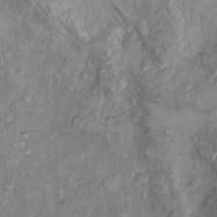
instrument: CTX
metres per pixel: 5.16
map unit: Nhu
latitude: 9.6505
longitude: -25.1592
